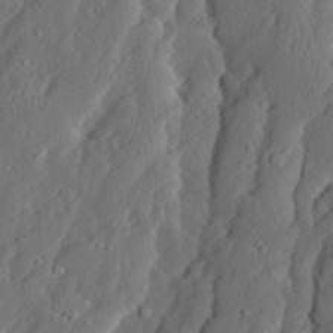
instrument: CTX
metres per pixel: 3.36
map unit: Ave
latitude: 13.8583
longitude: -135.0836
